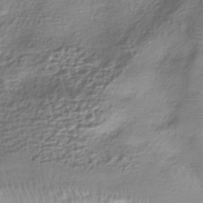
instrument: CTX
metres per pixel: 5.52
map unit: HNhu
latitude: -40.8030
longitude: 106.8408
